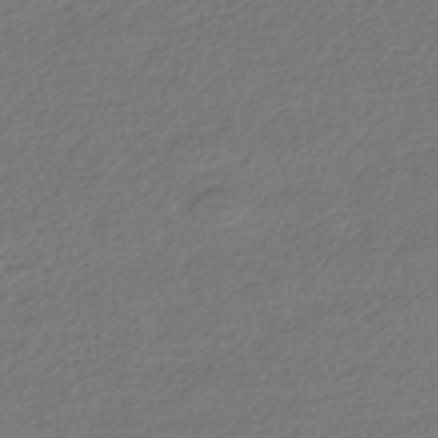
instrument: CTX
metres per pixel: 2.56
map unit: HNhu
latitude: -44.0283
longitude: 96.6897
